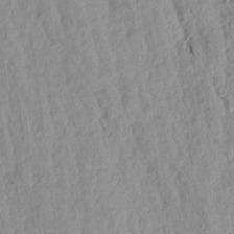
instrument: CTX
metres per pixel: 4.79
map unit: Aa
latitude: 17.9150
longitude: -146.4790
